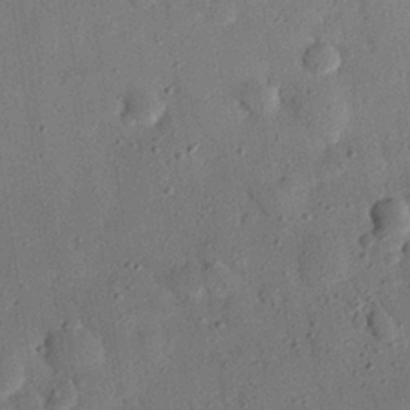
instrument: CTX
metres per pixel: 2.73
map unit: eHh
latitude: 26.8758
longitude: -77.1781
